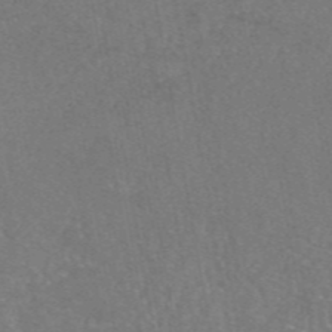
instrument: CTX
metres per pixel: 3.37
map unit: eAb
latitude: 46.9514
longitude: 106.8030
